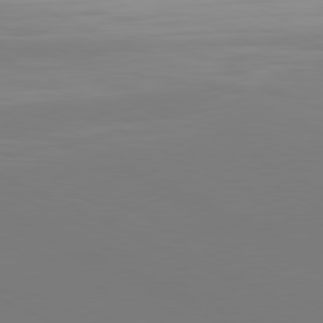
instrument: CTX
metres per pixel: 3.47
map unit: Hpe
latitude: -81.6911
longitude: 19.0675
